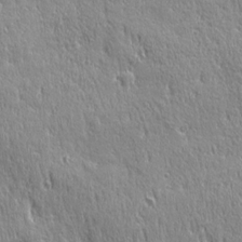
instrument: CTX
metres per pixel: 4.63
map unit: Ave
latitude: 21.5182
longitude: -135.8205
